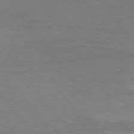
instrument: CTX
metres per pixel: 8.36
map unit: Hpe
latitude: 74.8380
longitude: -142.6302
